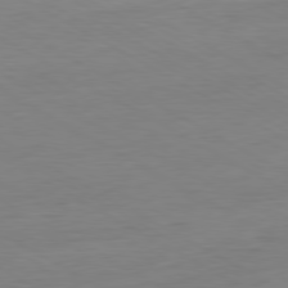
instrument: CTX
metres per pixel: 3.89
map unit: Ap
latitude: -80.4629
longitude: -78.4790
